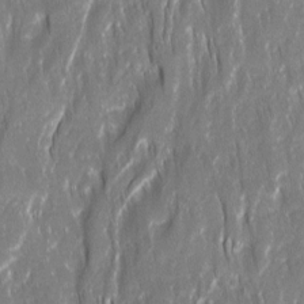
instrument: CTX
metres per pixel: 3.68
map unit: Ave
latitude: 15.2915
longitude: -134.7057
